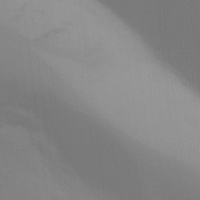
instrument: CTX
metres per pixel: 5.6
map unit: Aa
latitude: 32.3656
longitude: -144.8758
